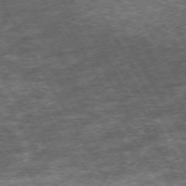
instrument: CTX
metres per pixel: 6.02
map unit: Hpe
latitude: -71.0487
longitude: 13.4266
